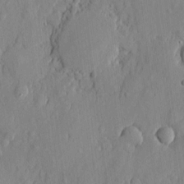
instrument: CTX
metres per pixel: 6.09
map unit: eHh
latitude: 6.2145
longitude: -73.6505
